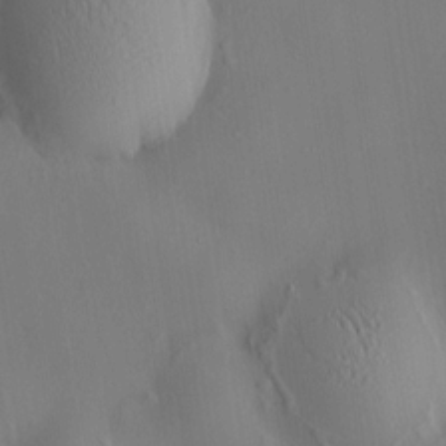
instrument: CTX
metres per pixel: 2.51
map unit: HNhu
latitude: 8.3845
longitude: 14.5952
